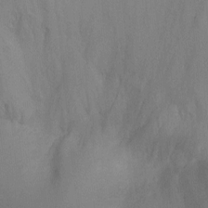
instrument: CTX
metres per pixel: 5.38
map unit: Ht
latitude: -9.7100
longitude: -23.7261
